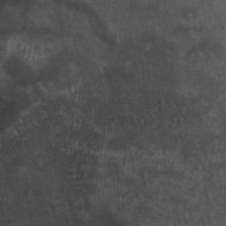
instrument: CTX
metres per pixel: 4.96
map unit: ANa
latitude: 42.0444
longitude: 54.6897
